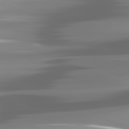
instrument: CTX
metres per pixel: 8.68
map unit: lApd
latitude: 81.6505
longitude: -141.0836
